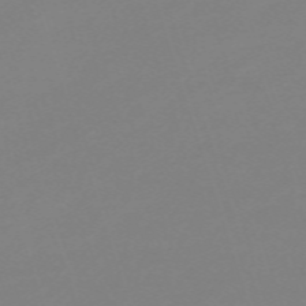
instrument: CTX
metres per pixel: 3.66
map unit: eHh
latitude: -63.2376
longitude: 49.4266
